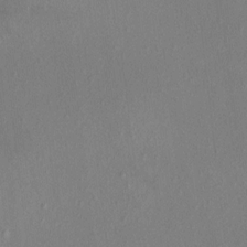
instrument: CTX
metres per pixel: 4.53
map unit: HNhu
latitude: 4.4979
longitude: 6.7652
